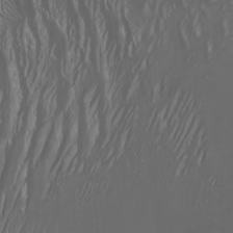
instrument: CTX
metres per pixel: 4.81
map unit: Nhu
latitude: -5.6155
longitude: -91.2348
